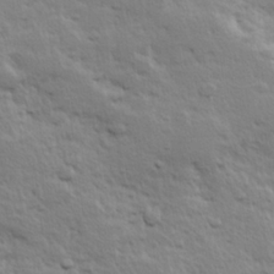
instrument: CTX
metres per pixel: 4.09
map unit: Hve
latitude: 24.4978
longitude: 144.6896
